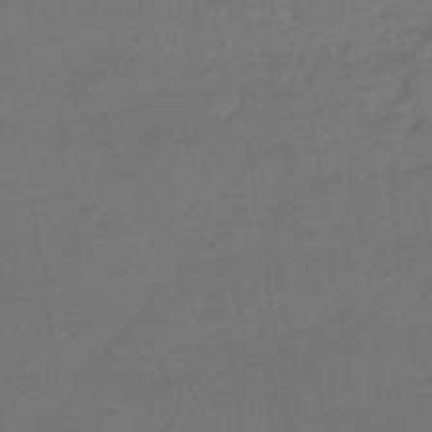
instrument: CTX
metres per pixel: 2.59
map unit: HNhu
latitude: -42.6518
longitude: 95.8989
